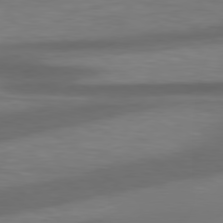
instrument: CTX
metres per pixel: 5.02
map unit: Hpe
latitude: 78.9514
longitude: -128.6490
